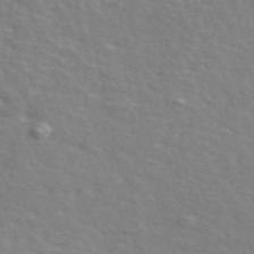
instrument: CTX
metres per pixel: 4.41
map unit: ANa
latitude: 48.3656
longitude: -76.3278
